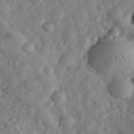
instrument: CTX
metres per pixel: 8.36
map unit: eHh
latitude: 33.7639
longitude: -68.5546
